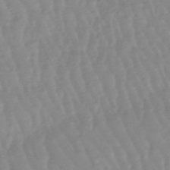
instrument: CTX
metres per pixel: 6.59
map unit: lHb
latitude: -48.4818
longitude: 77.5399
